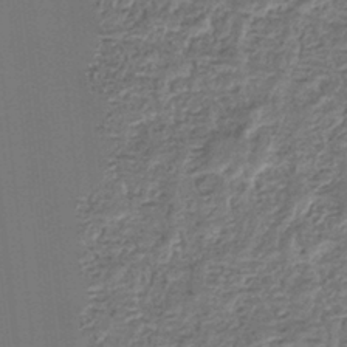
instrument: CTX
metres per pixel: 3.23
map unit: eHb
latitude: -35.7100
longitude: 80.0850
